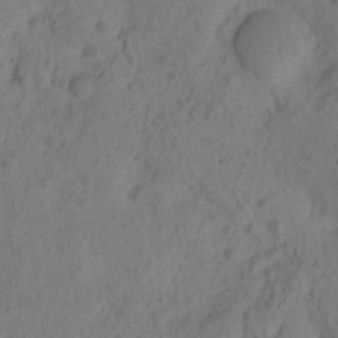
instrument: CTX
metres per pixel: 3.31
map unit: eHh
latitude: -1.5966
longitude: 16.4629
